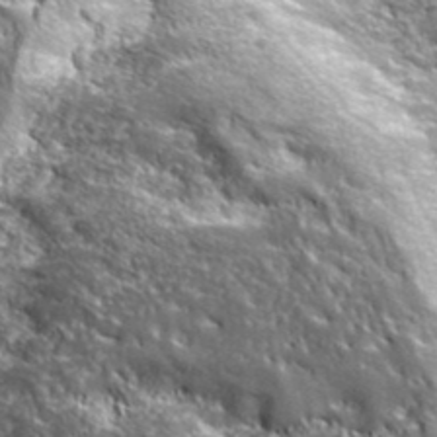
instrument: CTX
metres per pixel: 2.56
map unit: ANa
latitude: 39.7827
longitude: -90.8569
